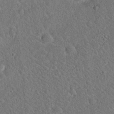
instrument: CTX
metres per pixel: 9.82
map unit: Hto
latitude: 19.8772
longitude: -52.7813
